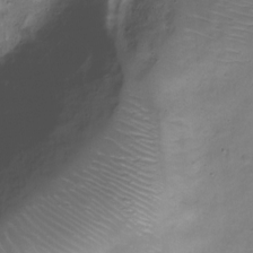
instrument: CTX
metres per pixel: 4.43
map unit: Nve
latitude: -22.4818
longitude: 105.5966
